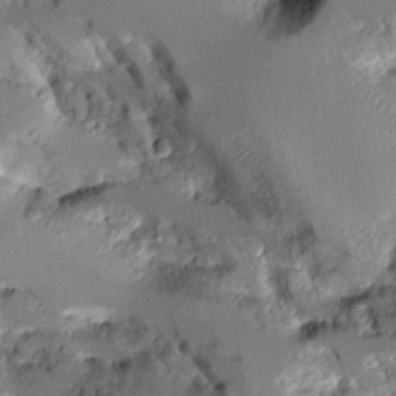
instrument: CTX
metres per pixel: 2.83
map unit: Aa
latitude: 11.3482
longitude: -125.9339
